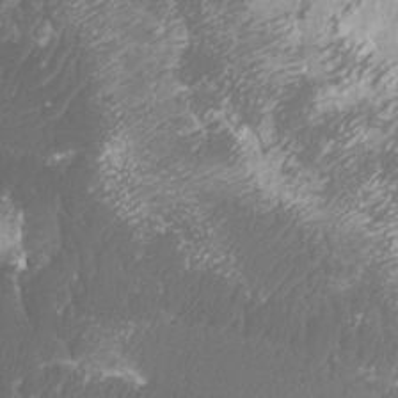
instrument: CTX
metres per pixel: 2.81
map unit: Htu
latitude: 2.8758
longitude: -20.4034
